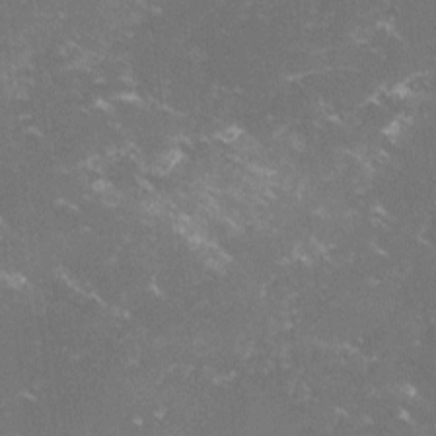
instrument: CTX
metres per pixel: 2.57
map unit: lHvf
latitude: -14.3307
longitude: -100.1389
